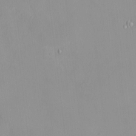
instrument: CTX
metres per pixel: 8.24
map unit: HNhu
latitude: 2.8569
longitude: 7.5966
